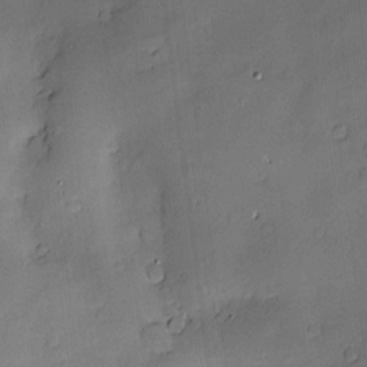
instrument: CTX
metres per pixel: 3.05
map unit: Hve
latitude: -9.9556
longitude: 175.8044
